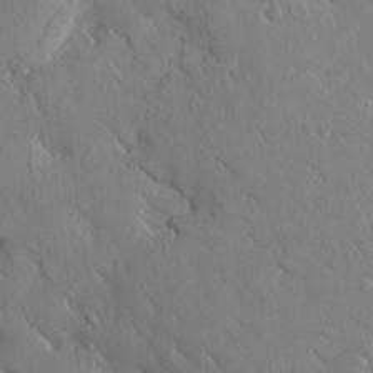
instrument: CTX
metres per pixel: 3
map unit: Htu
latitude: -1.4644
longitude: 175.3509
